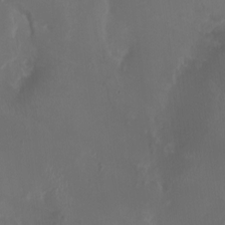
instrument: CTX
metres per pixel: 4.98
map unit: HNhu
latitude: -2.6518
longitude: -6.2334
